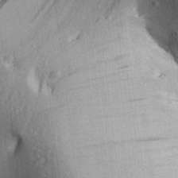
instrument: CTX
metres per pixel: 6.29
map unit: Aa
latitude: 27.1970
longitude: -134.7246
